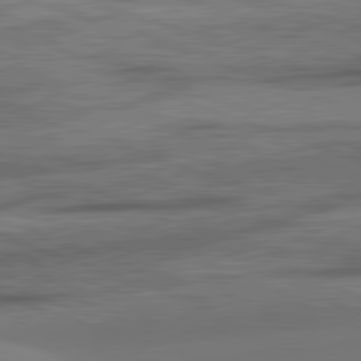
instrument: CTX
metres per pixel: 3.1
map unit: lApd
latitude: 82.2711
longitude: -163.5371
